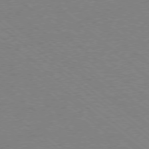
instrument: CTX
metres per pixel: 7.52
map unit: Ap
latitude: -78.2739
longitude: -83.5938
